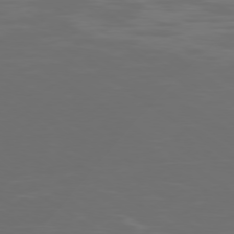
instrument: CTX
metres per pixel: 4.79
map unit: Ap
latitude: -79.0108
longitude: -102.9136
